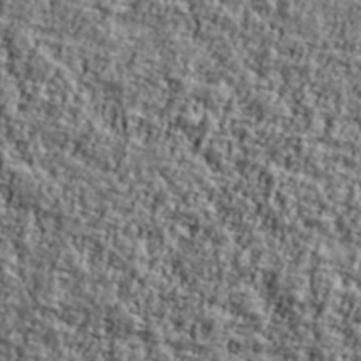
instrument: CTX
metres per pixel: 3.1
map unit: Ave
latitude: 42.5924
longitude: -111.3293
